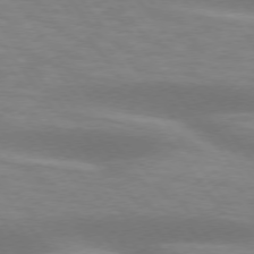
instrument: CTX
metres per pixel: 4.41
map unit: lApd
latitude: 74.8947
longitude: -49.8583
